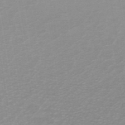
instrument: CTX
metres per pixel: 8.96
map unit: ANa
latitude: 44.9136
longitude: 27.8044
